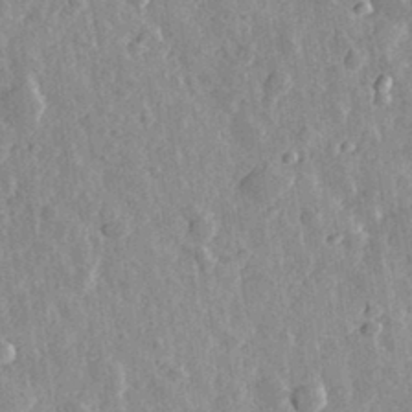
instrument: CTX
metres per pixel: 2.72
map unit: eHh
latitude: 32.2523
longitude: -79.6316
